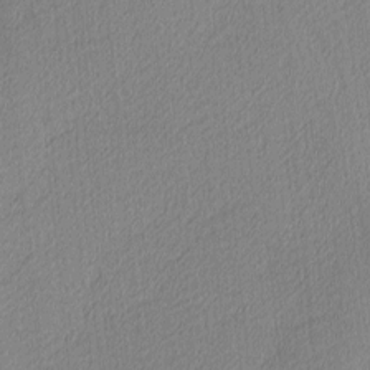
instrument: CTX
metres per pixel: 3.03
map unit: Ave
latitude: 3.8016
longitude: -114.3089
